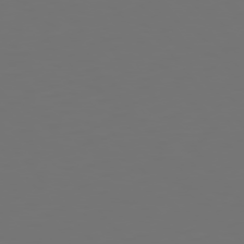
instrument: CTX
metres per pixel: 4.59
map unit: Hpe
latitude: 75.1592
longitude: -124.2144
